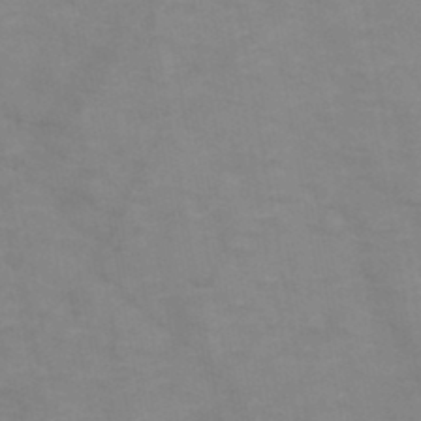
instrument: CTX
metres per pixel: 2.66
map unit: HNb
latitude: -47.5210
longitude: -47.8395
